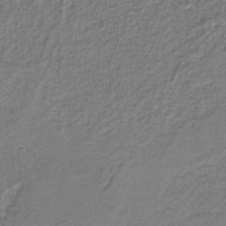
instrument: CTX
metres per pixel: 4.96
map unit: eAb
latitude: -38.8597
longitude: 51.3887
